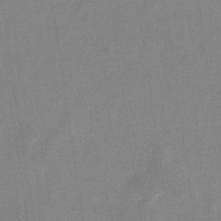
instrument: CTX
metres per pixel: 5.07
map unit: eHb
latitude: -35.0675
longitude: 73.2754
